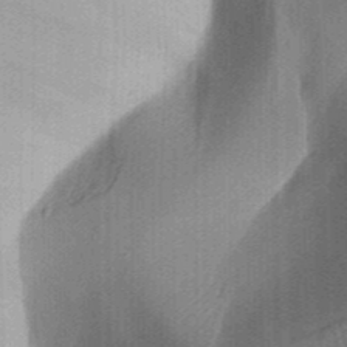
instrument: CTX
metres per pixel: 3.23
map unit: Aa
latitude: 31.8017
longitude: -141.9528
